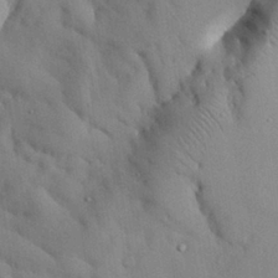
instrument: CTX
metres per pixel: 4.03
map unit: Nhu
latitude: 26.9514
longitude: -72.3090
